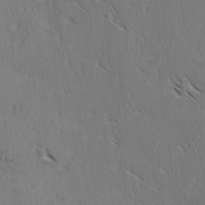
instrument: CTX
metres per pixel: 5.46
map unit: lAvf
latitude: -4.3117
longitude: -113.6127
